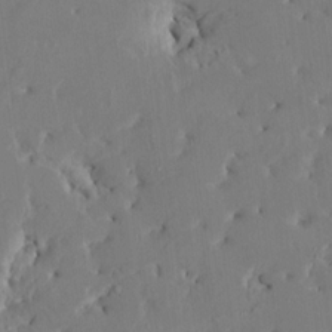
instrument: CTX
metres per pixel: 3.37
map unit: HNhu
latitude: 5.1592
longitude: -5.3671
